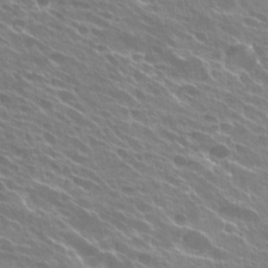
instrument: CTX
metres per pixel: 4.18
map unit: Hto
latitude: 27.2537
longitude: -41.1970
